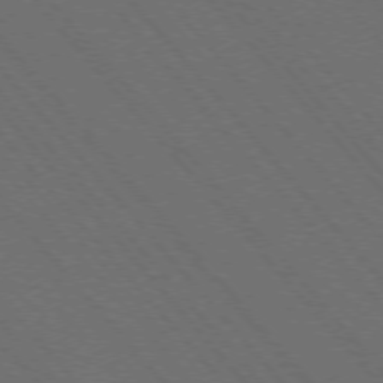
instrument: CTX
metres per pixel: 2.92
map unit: Hpe
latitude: -76.2362
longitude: -16.4034
